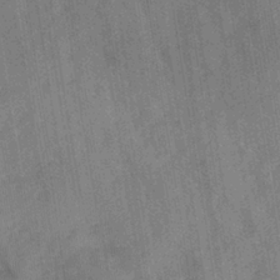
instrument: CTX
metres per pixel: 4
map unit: Ave
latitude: 0.5168
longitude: -110.6113
